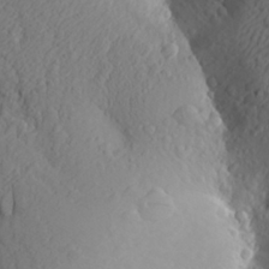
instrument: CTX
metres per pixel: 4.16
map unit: Aa
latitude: 26.7435
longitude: -144.5357
